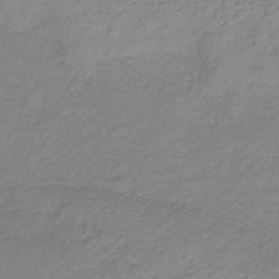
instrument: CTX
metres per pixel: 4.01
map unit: lHb
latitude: -35.7289
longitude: 71.8234
